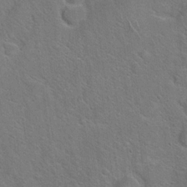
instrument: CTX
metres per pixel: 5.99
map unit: Hto
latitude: 19.8205
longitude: -51.1781
